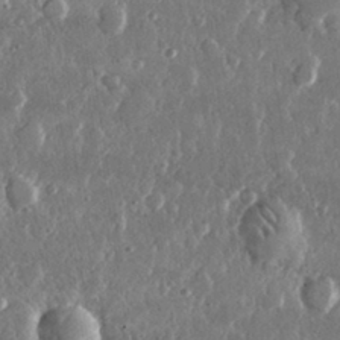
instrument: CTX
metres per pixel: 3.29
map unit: lHvf
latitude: 30.9892
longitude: -91.5371
